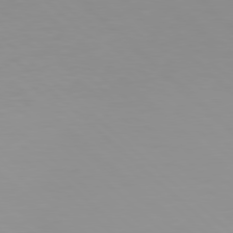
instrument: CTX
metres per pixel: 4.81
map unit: Hpe
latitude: 78.2145
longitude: -168.2712
